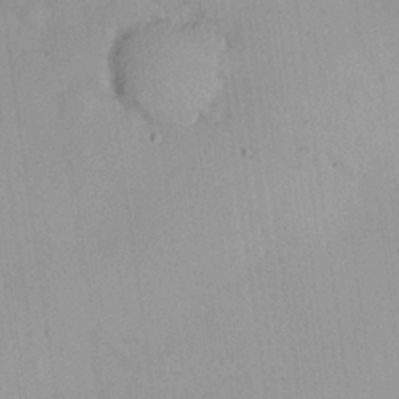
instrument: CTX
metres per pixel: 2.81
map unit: Nhu
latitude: 26.1956
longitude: -69.3293
